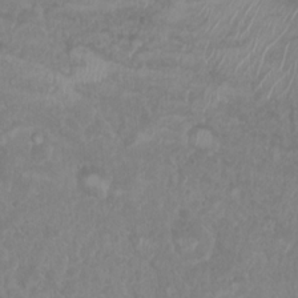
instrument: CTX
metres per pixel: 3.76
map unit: Nhu
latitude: 6.6113
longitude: -18.9702
